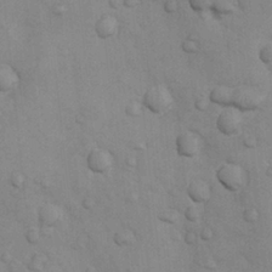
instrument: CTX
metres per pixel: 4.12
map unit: Nhu
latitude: 6.2334
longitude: -24.0822
